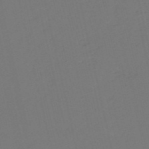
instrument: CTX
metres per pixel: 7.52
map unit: HNb
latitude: -54.6708
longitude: -38.9703
